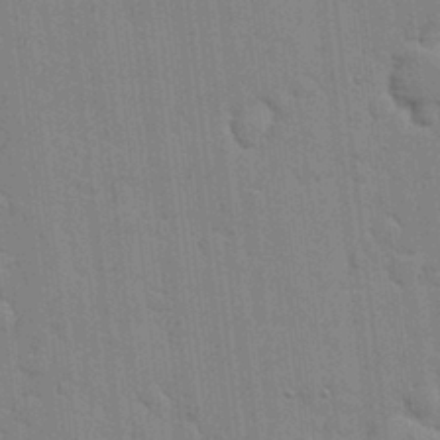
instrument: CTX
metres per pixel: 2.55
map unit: lHvf
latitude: 17.2915
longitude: -113.5938
